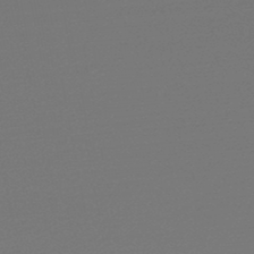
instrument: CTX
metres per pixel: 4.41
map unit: lHb
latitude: -47.3131
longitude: 66.3306
